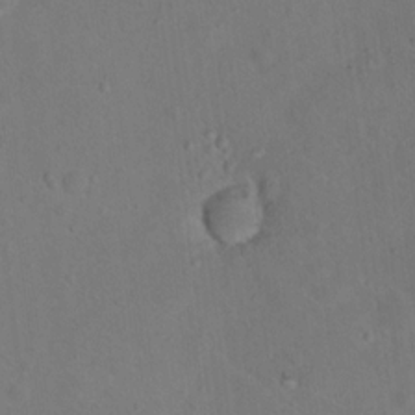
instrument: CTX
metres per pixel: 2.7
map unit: Nhu
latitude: 14.2334
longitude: -36.5546
